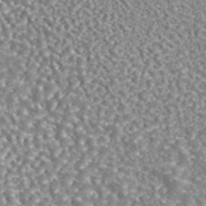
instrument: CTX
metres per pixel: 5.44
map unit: eAb
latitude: 43.2348
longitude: 105.8233
